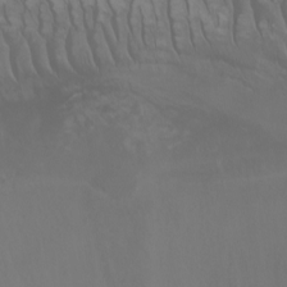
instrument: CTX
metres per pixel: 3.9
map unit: Nhu
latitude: -4.9541
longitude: -90.2711
